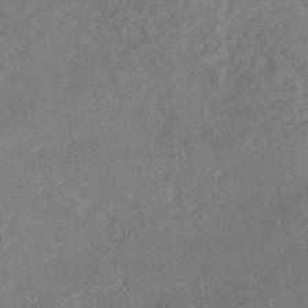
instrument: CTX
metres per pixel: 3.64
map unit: Nhe
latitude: -48.3873
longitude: -171.8016
